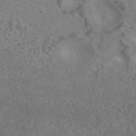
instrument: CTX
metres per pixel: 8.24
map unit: ANa
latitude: 43.5749
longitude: 27.4076
